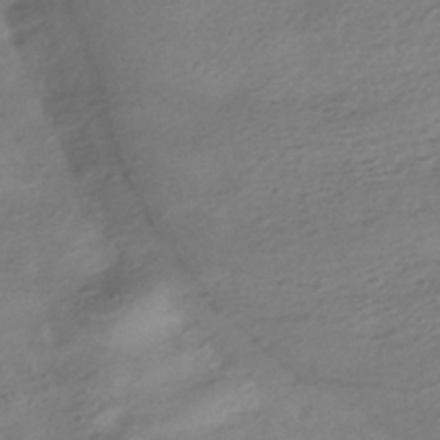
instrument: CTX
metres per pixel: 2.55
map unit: HNhu
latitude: -41.8611
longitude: 97.1431
